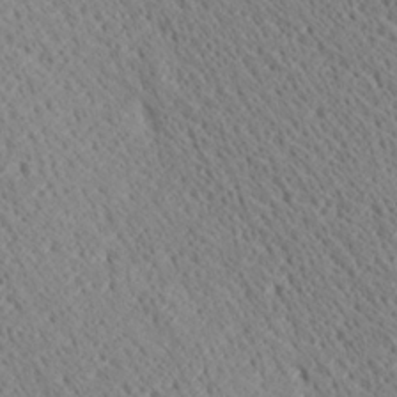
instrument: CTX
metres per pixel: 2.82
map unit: Ave
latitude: 21.3104
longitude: -139.8205
